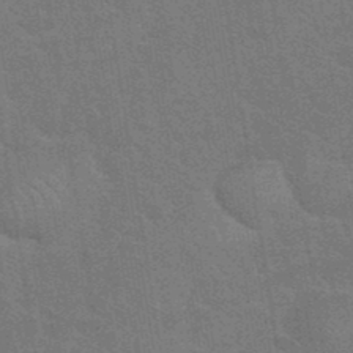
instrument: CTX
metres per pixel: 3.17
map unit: eHh
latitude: 36.6869
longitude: -66.5923
